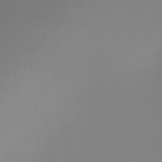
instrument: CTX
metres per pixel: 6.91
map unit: Ht
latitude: -6.2550
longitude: -20.2901
